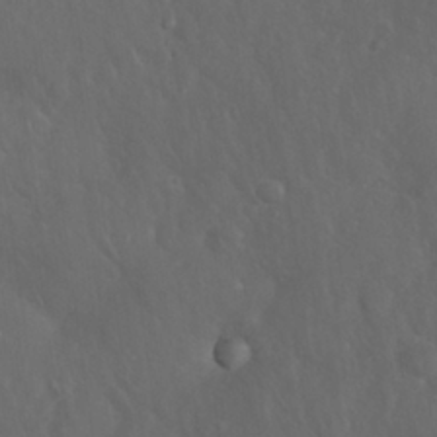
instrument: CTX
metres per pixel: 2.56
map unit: Nhu
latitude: 27.5938
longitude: -65.1403
